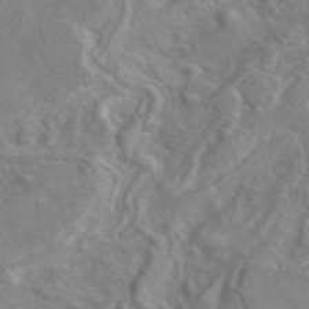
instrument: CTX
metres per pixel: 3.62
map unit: eAb
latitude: 47.0837
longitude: 108.0472
